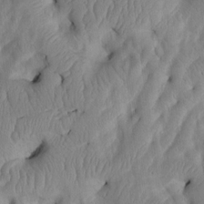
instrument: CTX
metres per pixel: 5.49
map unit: Htu
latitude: 3.0647
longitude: 148.8597
